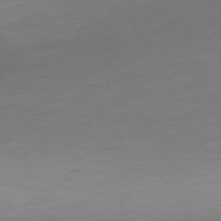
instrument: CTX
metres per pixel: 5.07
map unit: Ap
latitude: -74.6708
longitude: -69.2915
